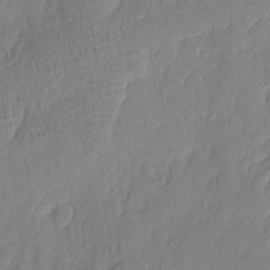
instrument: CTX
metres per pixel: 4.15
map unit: eHh
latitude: 4.5735
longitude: -76.8758
